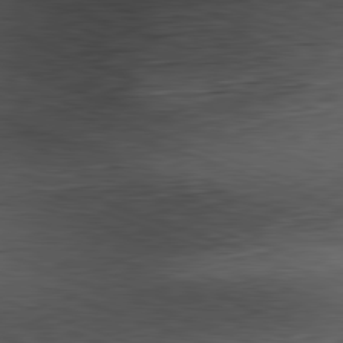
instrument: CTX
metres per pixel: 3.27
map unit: Hpe
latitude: -82.2361
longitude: 13.7289
